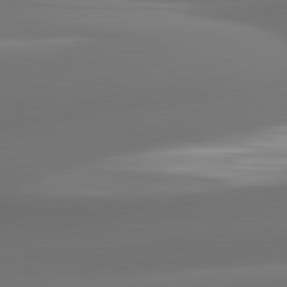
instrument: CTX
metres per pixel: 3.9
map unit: lApd
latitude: 81.9528
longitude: -163.5560
